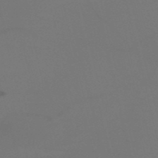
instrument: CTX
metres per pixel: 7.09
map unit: HNb
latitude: -51.8233
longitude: -46.1389
